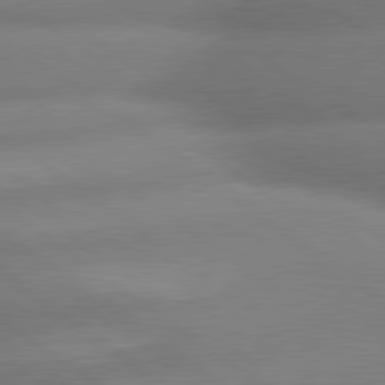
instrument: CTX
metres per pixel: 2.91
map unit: lApd
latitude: 79.9528
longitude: -167.4615
